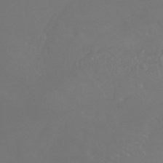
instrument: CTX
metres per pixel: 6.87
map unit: HNhu
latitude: -43.3698
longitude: 94.2739
